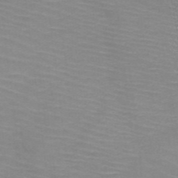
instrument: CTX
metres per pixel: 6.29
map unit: HNb
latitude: -48.0094
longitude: -45.4615
